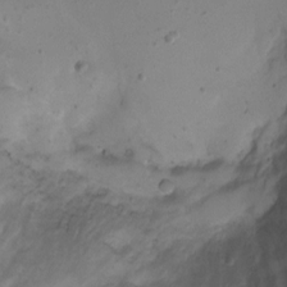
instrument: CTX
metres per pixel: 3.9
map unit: Ht
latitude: 2.3089
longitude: -35.2914
